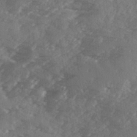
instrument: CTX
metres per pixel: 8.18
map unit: Ave
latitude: 1.9339
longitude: -110.9892
